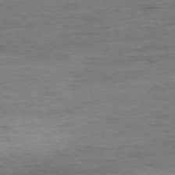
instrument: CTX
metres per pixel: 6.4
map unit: Ap
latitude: -77.4454
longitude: -89.0837
